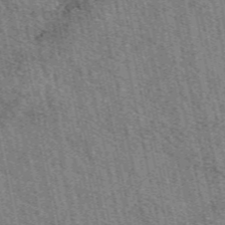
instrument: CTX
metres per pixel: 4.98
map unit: eAb
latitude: 50.5923
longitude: 114.6518
